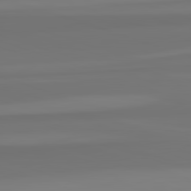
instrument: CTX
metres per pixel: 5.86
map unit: lApd
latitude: 82.8380
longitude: 158.5384
